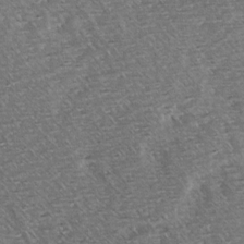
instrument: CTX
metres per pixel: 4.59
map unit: Hve
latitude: 3.4804
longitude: -121.5182
